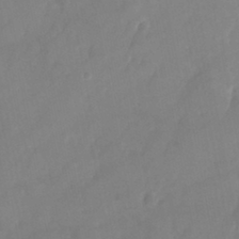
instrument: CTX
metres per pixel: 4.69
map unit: Nhu
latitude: -25.8422
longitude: -69.9150
